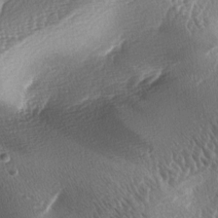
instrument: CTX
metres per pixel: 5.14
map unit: lAa
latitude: -5.1242
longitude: -128.9702
